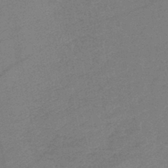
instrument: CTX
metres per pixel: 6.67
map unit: eHb
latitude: -41.9178
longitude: 79.9367
